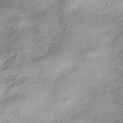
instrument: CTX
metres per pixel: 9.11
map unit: HNhu
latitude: -40.8597
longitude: 102.1228
